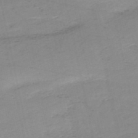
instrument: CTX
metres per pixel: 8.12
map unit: HNb
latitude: -52.5762
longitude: -39.3859
